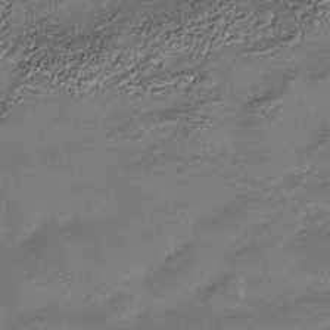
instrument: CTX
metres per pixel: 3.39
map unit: Nhe
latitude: -37.1809
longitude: -90.2711
